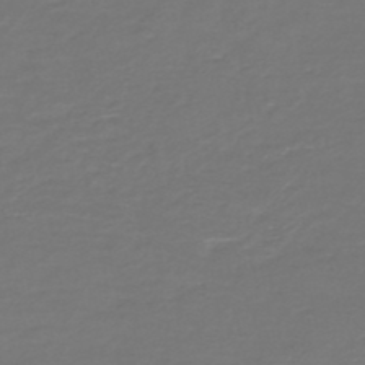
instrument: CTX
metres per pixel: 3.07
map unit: HNb
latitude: -47.6155
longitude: 52.8408
